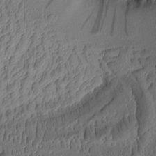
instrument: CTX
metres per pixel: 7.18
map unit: Aa
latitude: 7.9906
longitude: -128.4790
